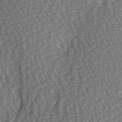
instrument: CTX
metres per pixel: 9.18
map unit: Hve
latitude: 3.1214
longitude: -120.7247
